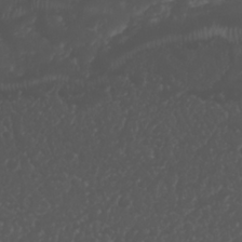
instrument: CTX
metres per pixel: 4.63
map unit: Nhu
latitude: 26.2712
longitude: -64.4601
